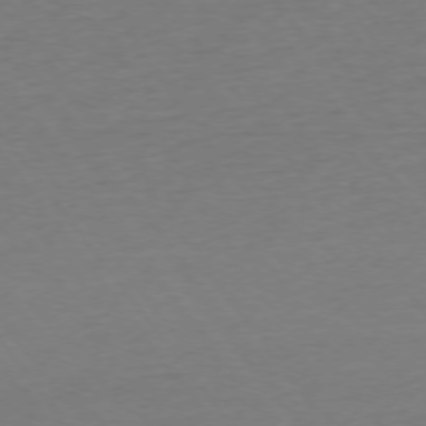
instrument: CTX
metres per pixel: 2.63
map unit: Ap
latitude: -75.0676
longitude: -89.5749
